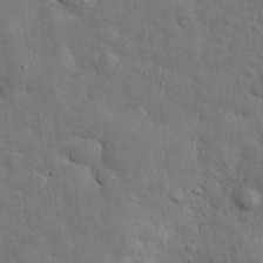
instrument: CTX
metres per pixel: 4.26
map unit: eHh
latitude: 29.4804
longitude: -75.9906
